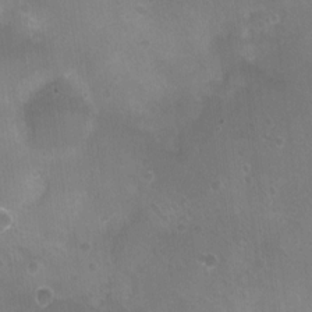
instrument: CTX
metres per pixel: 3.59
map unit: Nhu
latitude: 5.6883
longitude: -17.7261
